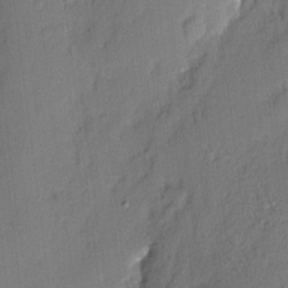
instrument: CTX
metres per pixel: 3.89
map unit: eHh
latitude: 3.2537
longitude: -77.0269
